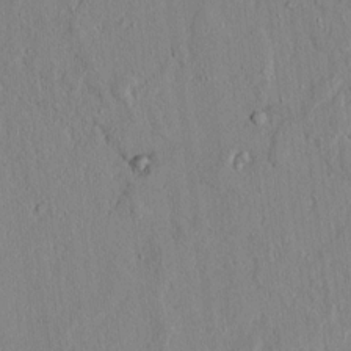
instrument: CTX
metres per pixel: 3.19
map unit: lAvf
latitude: 7.4048
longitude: 168.5006
